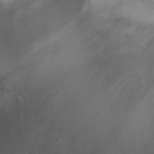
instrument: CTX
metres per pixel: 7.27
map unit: Ht
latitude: -0.5574
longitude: -17.1214
